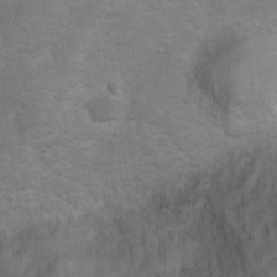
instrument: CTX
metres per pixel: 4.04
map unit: Nhu
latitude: 10.5168
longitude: -25.0647
